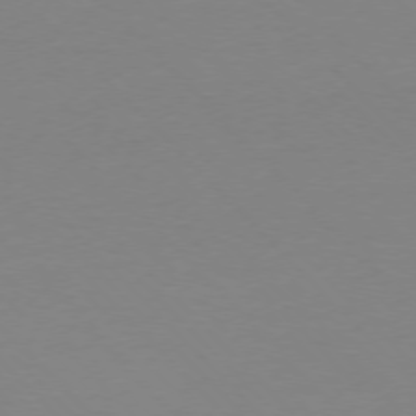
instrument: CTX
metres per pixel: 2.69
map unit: Ap
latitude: -77.0864
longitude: -71.3859
